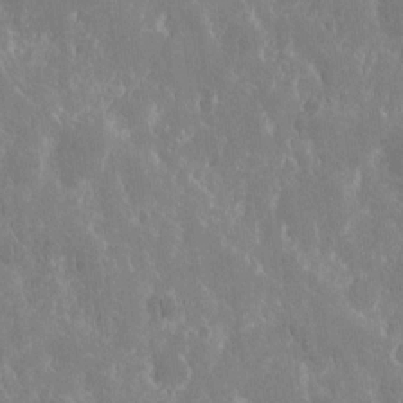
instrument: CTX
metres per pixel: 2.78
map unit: eHh
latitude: 14.9892
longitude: -72.8191
